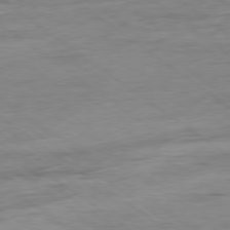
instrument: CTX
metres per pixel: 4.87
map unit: Ap
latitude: -80.0472
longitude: -80.6679
